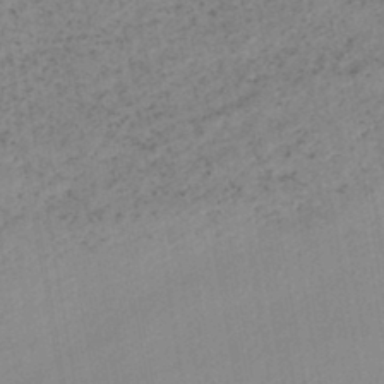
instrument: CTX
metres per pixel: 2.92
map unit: lHb
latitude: -44.1039
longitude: 72.8786
